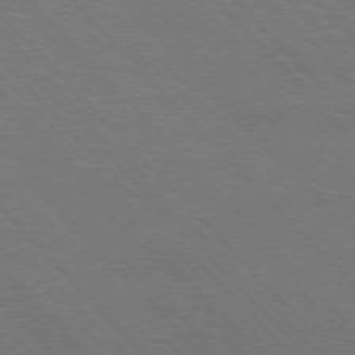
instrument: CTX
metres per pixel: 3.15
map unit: Hpe
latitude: -77.2376
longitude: -12.8758
